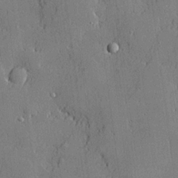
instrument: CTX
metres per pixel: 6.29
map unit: lHvf
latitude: 21.1970
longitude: 143.9556
